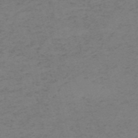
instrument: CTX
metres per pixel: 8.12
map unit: HNb
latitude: -54.8975
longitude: -46.5924
